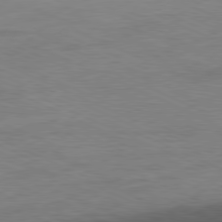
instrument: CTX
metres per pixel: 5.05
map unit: Ap
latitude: -81.4077
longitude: -84.4223
